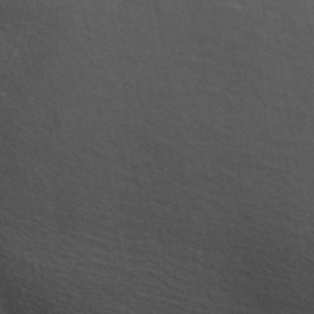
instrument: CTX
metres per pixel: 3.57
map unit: ANa
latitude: 44.5924
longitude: 38.4818
